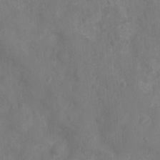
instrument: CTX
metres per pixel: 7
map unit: Nhu
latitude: 6.3845
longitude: -19.7827
